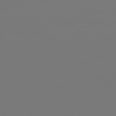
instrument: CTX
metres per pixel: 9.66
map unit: Hpe
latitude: 78.1389
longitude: 178.5951
